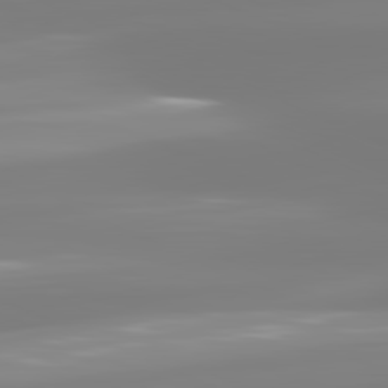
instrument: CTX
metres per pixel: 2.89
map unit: lApd
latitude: 81.8205
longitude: -149.1403
